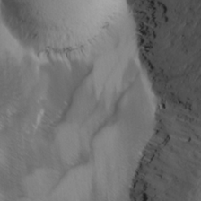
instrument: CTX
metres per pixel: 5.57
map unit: Ave
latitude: 9.1970
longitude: -105.3671
